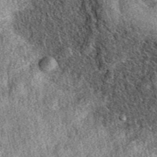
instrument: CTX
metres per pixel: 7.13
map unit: eAb
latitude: 39.2159
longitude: 109.5777
